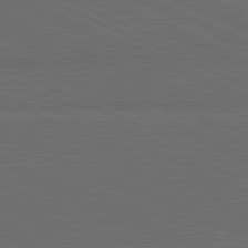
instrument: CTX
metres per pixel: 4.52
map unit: lApd
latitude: 81.7450
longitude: 148.4062
